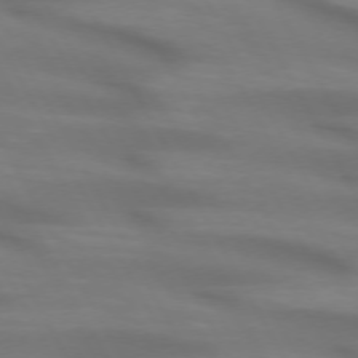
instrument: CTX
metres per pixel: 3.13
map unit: lApd
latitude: 72.3279
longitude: -49.4237
